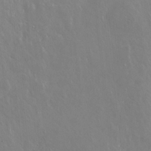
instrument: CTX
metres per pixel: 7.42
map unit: Hto
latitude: -7.8800
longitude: -46.3468
